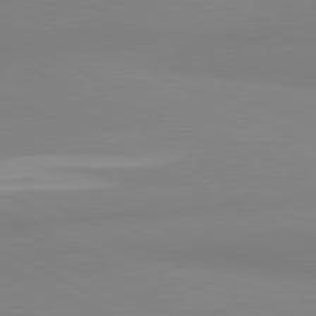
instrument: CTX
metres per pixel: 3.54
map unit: lApd
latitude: 81.2348
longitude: 179.4265
